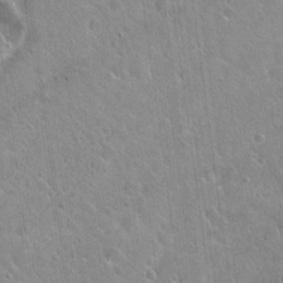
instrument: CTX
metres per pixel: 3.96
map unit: Hto
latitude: 21.6505
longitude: -53.9150
